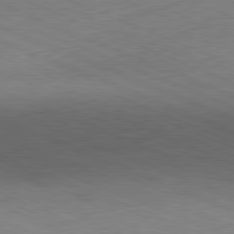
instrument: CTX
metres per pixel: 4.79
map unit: Ap
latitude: -81.6911
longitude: -82.6112
